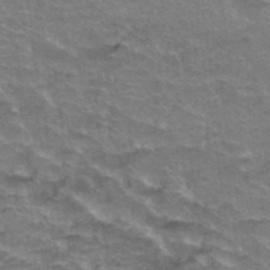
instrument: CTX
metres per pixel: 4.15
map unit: Hto
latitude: 37.6316
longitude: -43.6127
